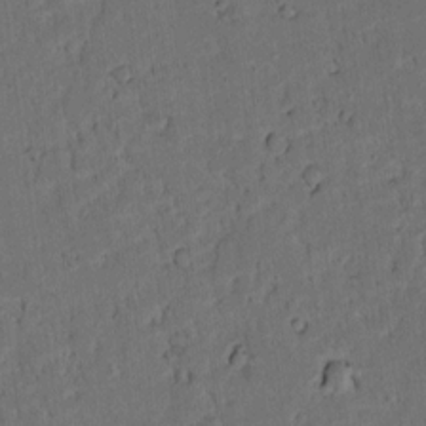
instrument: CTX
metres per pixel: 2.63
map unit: lAvf
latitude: 9.7072
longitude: 167.6533
